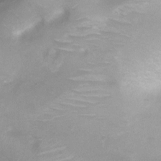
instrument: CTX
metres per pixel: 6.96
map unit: Nhu
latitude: 3.4237
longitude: -24.8380
